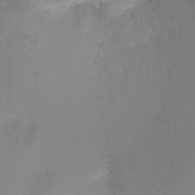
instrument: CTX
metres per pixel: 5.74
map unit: Ht
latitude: -2.9163
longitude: -25.3859
